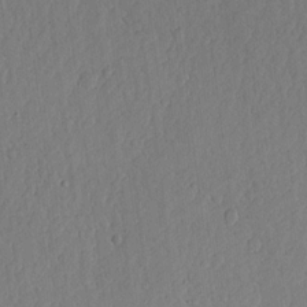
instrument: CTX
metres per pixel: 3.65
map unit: lHvf
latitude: 18.1200
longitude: -115.4615
